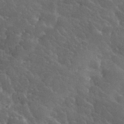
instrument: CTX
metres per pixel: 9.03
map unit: lHvf
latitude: 37.1592
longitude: -90.6490
